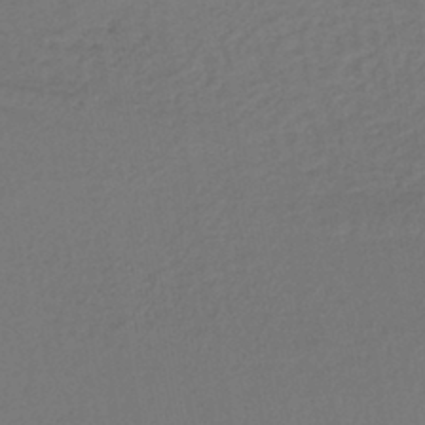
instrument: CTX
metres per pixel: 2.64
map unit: lHb
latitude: -42.8219
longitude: 75.0298
